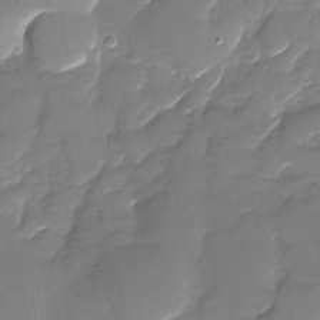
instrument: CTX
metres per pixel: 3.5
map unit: Nhu
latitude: -28.5574
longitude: -64.9514
